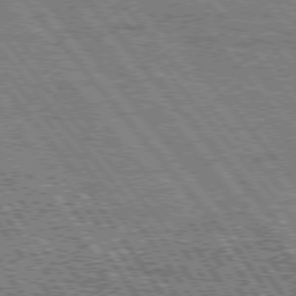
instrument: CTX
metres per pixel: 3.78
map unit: Hpe
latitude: 75.3104
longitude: -153.6883
